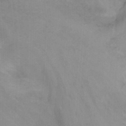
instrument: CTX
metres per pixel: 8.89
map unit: Nhu
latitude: -8.6896
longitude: -49.2348
